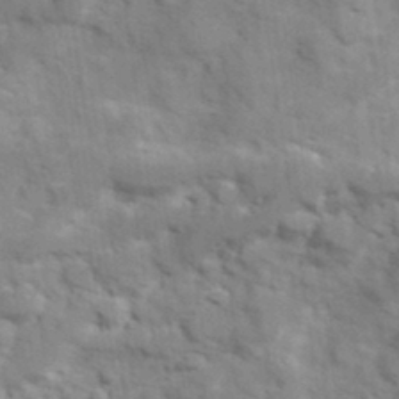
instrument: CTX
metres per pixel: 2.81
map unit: Hve
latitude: 32.4034
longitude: 151.0864
